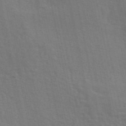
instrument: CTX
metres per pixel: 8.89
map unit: ANa
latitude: 48.8569
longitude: -78.8380
